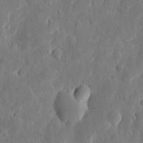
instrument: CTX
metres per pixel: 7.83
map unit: eHh
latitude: 7.1214
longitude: -72.7247
